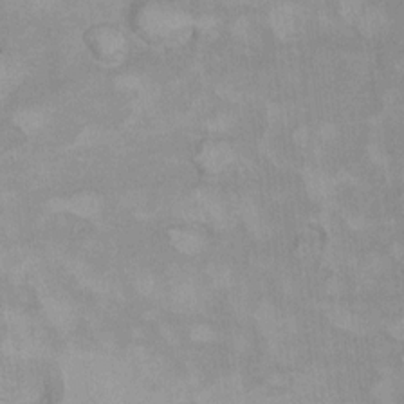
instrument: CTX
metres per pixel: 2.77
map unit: Ht
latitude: 6.3089
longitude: -36.7246
